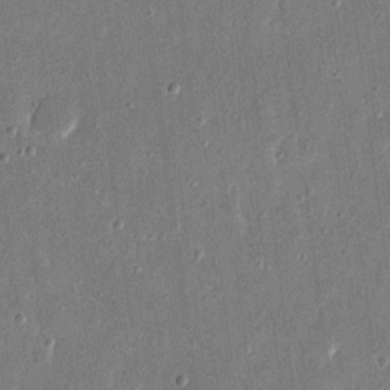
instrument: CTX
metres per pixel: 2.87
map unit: eHh
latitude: 16.8002
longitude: -70.7624
